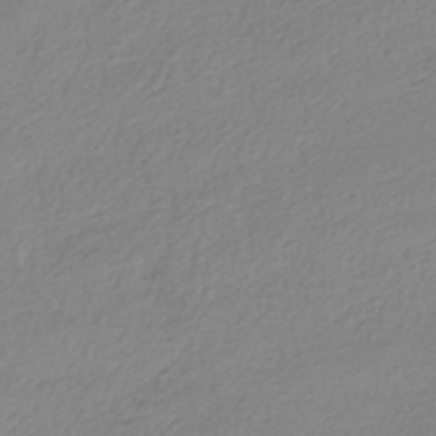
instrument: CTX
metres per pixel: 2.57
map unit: HNhu
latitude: -40.6140
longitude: 93.8611
